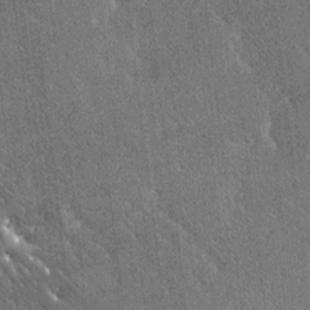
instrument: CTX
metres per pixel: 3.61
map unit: Ave
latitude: 20.2145
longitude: -137.7828
